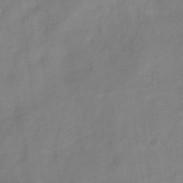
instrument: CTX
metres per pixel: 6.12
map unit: HNb
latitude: -31.6911
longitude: 60.0661
